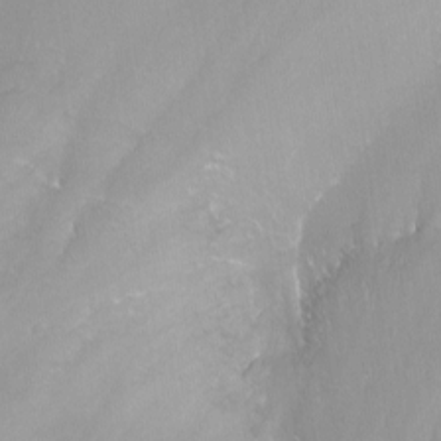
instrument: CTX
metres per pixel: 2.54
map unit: Nhu
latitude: -12.6141
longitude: -67.2725
